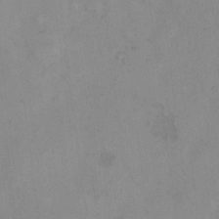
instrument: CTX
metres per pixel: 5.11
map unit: Hto
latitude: 6.7813
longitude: -61.4804
